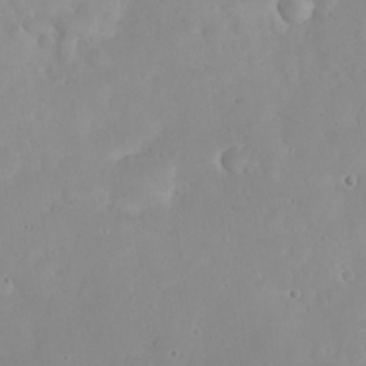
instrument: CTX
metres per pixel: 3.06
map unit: eHh
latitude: 24.9324
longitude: -63.7450
